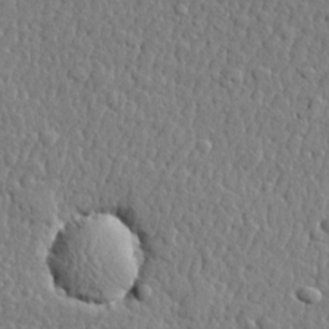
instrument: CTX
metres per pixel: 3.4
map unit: lHvf
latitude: 22.0633
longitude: 143.2376
